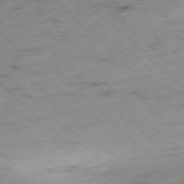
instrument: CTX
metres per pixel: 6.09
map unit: Ap
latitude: -77.4454
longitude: -60.5168
